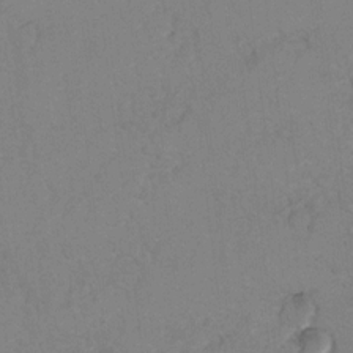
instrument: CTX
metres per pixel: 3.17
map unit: Hto
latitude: 7.0647
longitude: -34.9891
